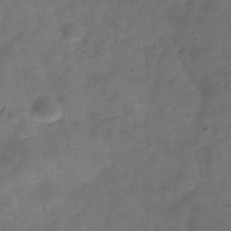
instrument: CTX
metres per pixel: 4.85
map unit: Hve
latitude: -31.6911
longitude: 92.9542
